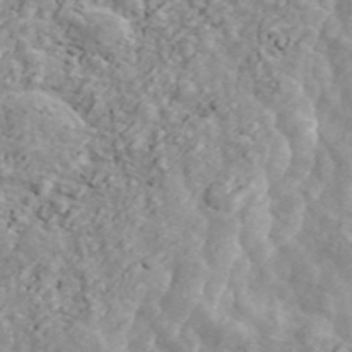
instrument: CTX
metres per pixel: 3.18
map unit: ANa
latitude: 45.1403
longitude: 23.7289
